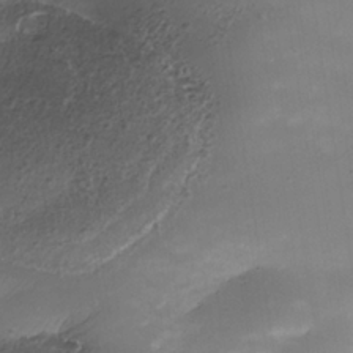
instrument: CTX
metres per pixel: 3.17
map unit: Nhe
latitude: -35.5210
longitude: -145.3670
